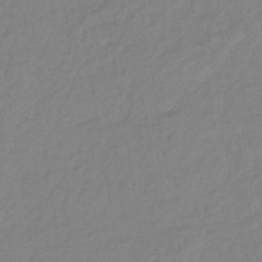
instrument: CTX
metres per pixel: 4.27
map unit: lHb
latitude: -41.8800
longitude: 74.5385
